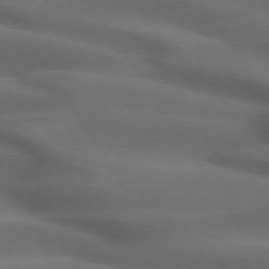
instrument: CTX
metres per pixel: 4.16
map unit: lApd
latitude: 73.8017
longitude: -52.2523
